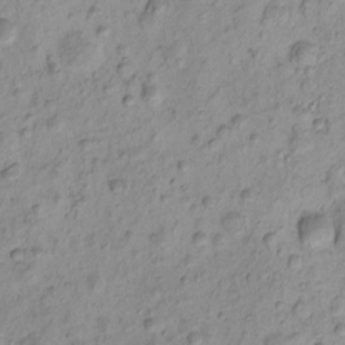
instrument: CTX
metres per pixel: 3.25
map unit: eHh
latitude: -0.5385
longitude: 16.5952
